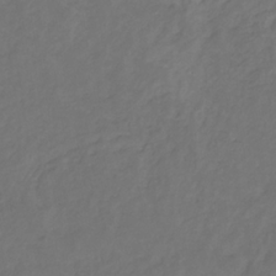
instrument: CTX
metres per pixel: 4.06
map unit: lHb
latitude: -30.9541
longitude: 65.5966
